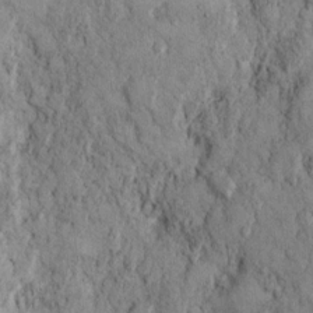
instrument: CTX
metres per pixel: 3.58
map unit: Hto
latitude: 12.1767
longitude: -59.8961
